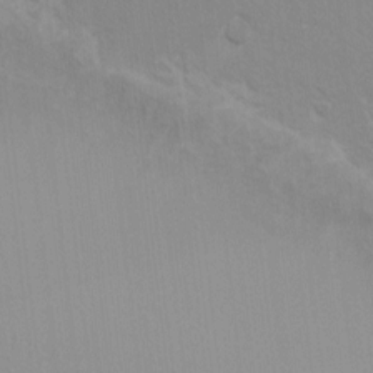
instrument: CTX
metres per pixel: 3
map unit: eHh
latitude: -9.0675
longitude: -69.0458
